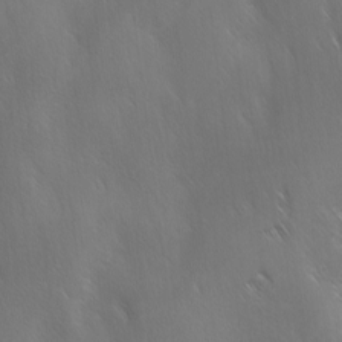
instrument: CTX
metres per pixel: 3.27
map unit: Ave
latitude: -0.6141
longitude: -112.7057
